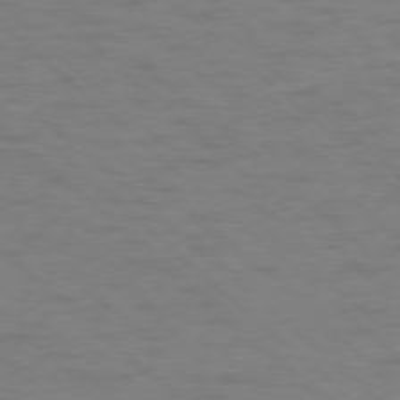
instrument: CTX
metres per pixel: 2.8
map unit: Ap
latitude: -78.1983
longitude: -68.3845
